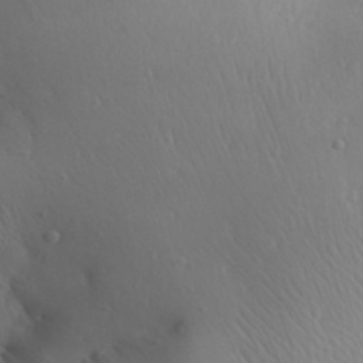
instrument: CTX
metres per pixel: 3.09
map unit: Aa
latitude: 31.1026
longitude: -143.3482
